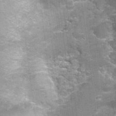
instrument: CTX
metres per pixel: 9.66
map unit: Nhu
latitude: 2.1200
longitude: -17.6504
